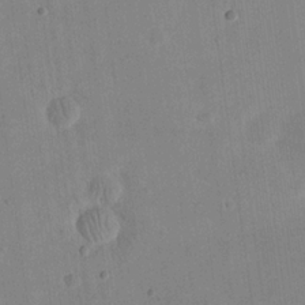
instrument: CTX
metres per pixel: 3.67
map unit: eHh
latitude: 20.8380
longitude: -70.0633
